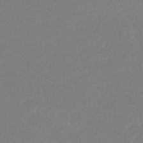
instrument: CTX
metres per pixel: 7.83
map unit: eHb
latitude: -36.4251
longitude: 78.4062
